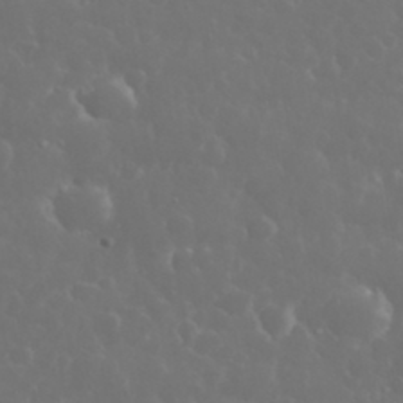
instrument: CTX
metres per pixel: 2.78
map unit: eHh
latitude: 34.1200
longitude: -59.9150
